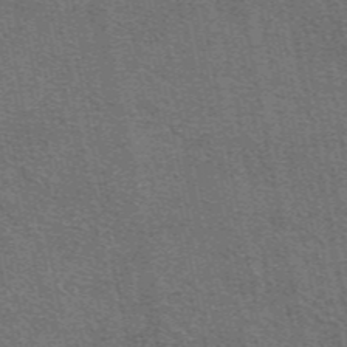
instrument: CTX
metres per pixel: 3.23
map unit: eAb
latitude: 48.4223
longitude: 114.8030
